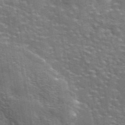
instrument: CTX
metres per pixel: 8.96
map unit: eAb
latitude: 44.4601
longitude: 111.7855
